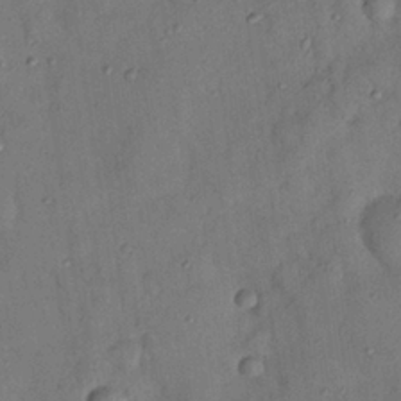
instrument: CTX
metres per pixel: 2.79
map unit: Nhu
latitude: 25.5182
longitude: -73.4427
